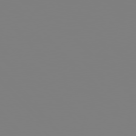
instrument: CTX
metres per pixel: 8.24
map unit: Hpe
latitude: 77.0647
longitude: -161.5560
